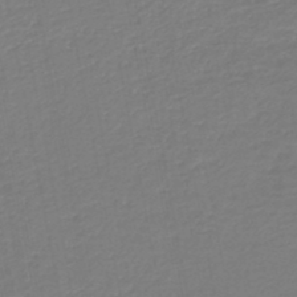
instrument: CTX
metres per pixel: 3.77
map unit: lHb
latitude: -46.4062
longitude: 74.2929
